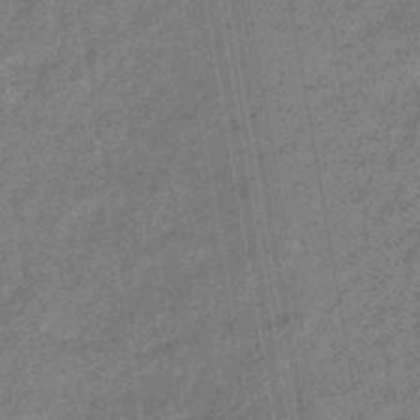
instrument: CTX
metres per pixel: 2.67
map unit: eHb
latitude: -43.9367
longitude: 86.9920
